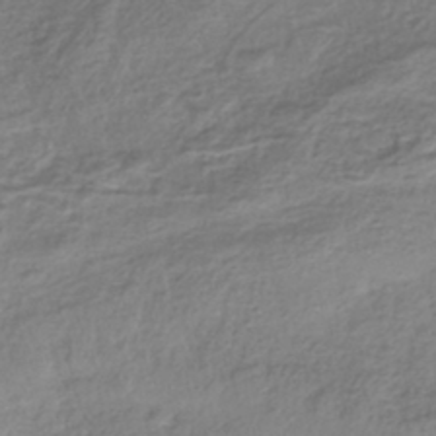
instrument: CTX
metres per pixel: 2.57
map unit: ANa
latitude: -42.7085
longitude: 108.8786
